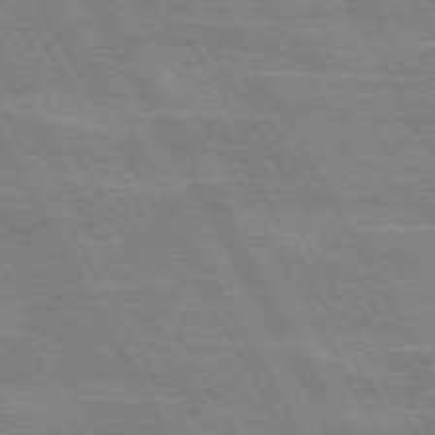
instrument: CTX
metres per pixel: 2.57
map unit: lApd
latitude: 72.1767
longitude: -55.2726
